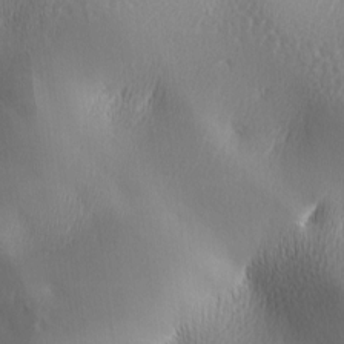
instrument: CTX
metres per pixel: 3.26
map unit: lAa
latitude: -5.8233
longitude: -123.3860
